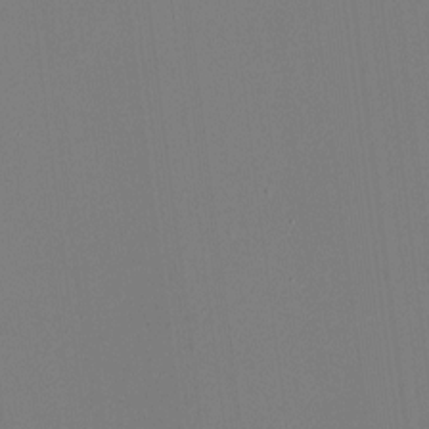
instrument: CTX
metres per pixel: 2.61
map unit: HNhu
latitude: -1.8423
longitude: -6.3656
